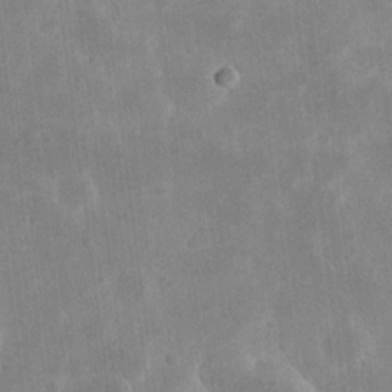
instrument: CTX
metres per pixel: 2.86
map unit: eHh
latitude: 19.5371
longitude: -71.3670
